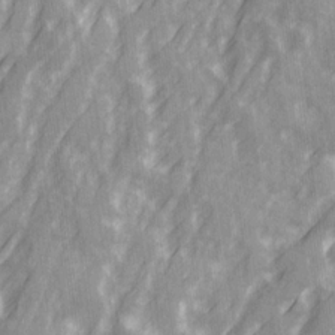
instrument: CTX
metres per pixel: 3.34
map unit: Ave
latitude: 20.6491
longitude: -131.9717
